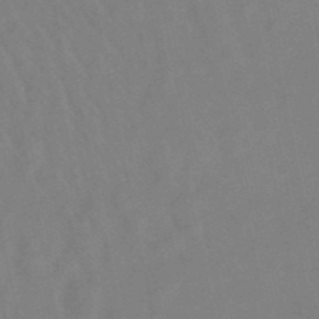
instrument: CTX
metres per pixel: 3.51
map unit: lHb
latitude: -49.6911
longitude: 70.8219
